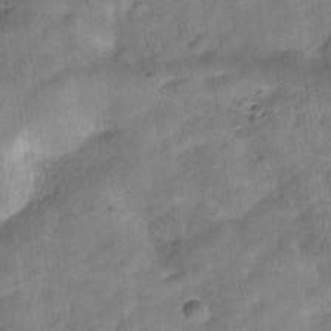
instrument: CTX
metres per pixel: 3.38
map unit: Hve
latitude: -31.9556
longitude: 92.8408
